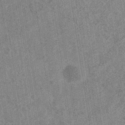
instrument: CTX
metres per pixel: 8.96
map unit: eHb
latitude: -35.6722
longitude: 76.8408
